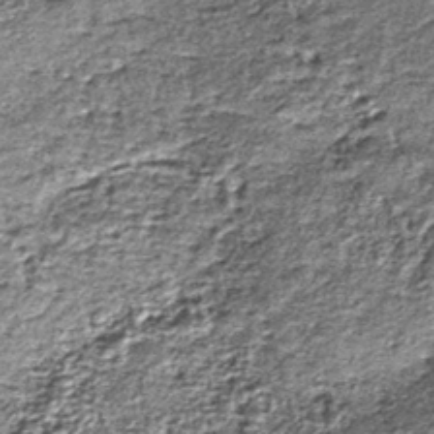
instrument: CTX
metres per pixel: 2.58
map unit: lHb
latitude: -39.8422
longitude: 65.1809
